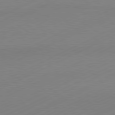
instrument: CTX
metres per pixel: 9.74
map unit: Hpe
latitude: -81.8423
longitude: 12.5952
